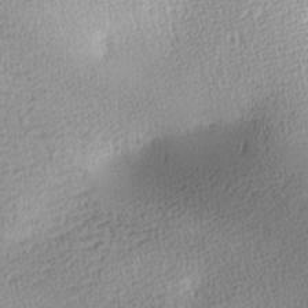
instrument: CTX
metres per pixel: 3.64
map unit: lAa
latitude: -10.3873
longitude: -125.3670
